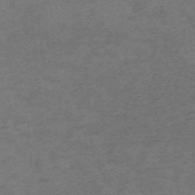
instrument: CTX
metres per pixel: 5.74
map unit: HNb
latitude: -55.3699
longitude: -46.3279
